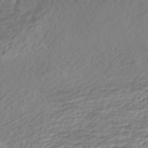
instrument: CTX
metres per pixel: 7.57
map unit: Nhe
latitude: -47.8989
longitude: -172.7057
